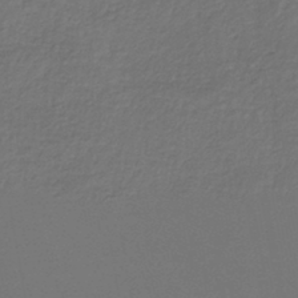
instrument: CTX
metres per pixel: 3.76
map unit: lHb
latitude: -39.6911
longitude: 73.5021
